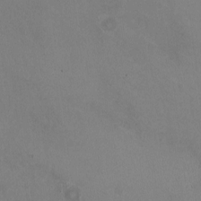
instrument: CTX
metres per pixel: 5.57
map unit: HNhu
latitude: -1.2376
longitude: -2.0633
